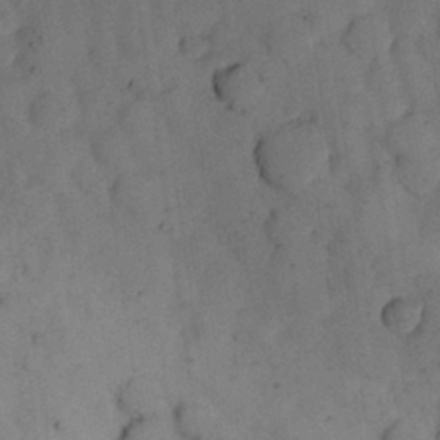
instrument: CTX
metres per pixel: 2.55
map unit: Nhu
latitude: 28.1200
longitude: -72.0822
